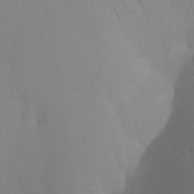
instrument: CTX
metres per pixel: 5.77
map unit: Ht
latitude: 0.2711
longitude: -36.0633
